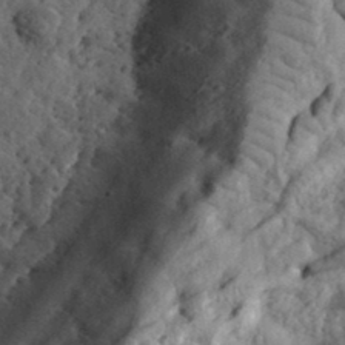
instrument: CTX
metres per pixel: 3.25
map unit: eHh
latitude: 36.0822
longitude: -79.6316
